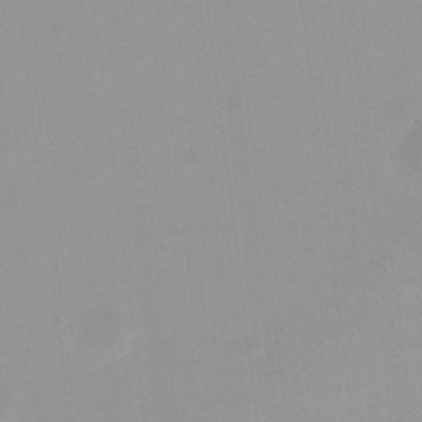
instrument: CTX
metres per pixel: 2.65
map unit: Hto
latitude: -8.7274
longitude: -42.3467
